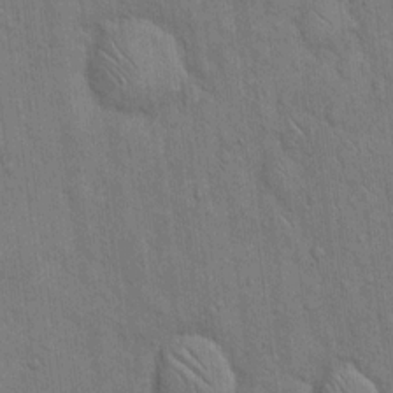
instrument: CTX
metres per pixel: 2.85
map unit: Hto
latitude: 15.6505
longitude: -56.3467
